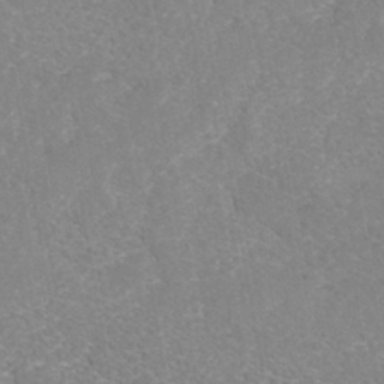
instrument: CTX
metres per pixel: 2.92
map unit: Nhe
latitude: -42.1794
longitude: -110.2712
